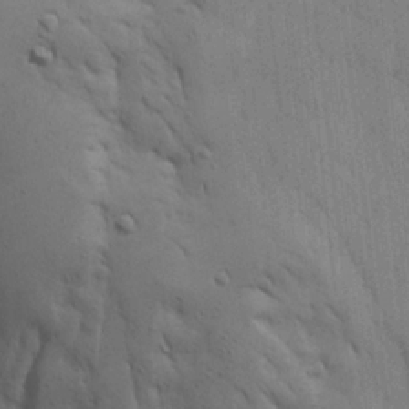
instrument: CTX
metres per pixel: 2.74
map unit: Ave
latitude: 22.9892
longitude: -134.8947
